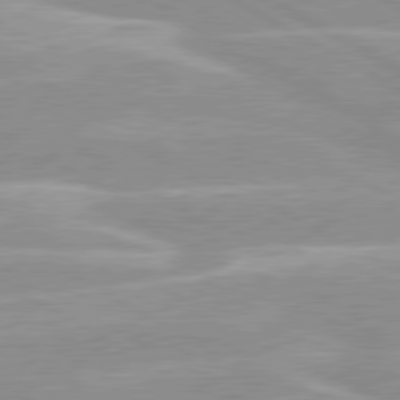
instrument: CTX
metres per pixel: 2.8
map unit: lApd
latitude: 80.0444
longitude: -124.3089
